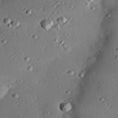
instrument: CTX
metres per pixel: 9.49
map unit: eHh
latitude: 23.3671
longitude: -90.8758
